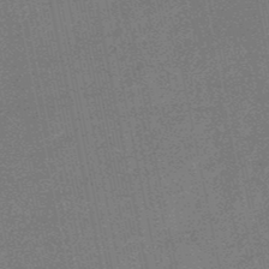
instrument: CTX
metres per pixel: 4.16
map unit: lHb
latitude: -49.1431
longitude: 79.4454
